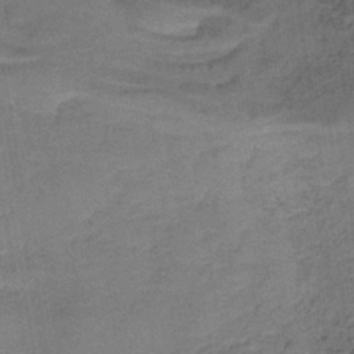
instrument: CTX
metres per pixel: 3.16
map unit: lHb
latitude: -39.1242
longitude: 61.3321
